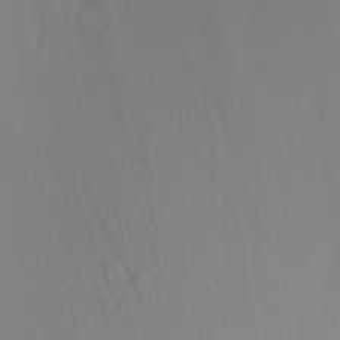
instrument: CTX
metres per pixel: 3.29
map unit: Ht
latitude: -15.1054
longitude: -50.1577
